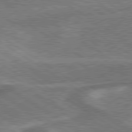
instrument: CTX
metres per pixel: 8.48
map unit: lApd
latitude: 79.7072
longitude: 172.5574
